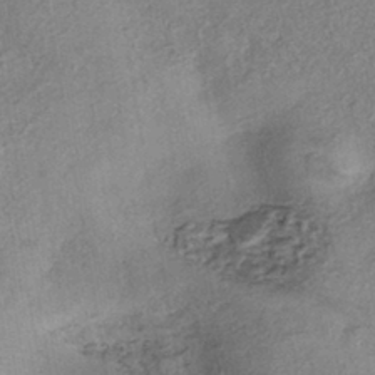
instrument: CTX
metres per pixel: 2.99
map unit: eHh
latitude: -42.2928
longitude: 120.1039
